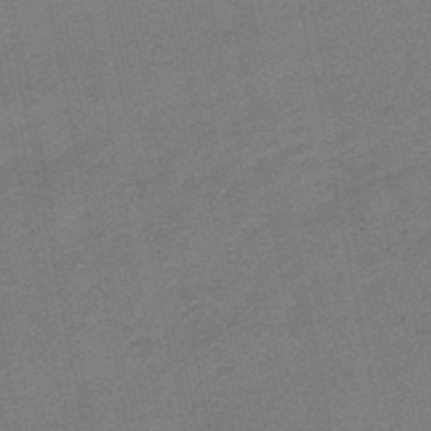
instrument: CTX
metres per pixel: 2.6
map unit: lHb
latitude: -49.7100
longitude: 79.1998
